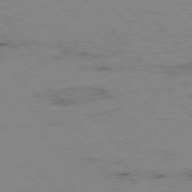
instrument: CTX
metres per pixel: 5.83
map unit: Hpe
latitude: -76.1606
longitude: -19.2915
